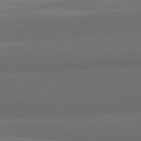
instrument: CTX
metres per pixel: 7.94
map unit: lApd
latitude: 82.1199
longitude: 157.0486
